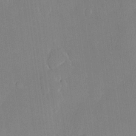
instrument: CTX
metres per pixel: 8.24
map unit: lHvf
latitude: 21.4427
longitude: 146.3684
